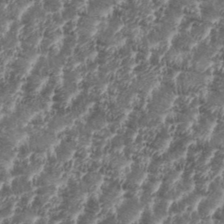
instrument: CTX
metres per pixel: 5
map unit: eHh
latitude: 35.1970
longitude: -135.9150
